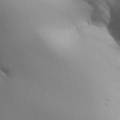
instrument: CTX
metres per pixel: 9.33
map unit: Aa
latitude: 32.8947
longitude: -143.7639
